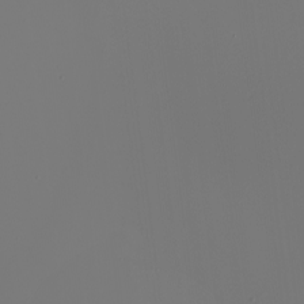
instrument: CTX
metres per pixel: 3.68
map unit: Nhu
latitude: -6.3873
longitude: -95.4238
